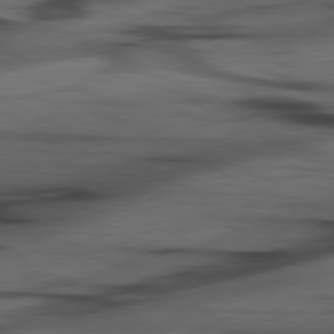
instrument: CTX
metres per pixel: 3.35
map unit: lApd
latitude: 80.6301
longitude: -85.4427
